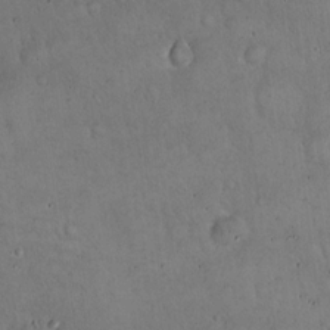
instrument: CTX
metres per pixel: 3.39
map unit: Hto
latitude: 16.7057
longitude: -59.1214
